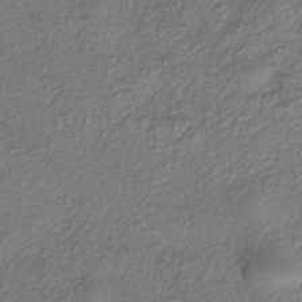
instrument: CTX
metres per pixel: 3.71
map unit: eHh
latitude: -42.1038
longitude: 118.1417
